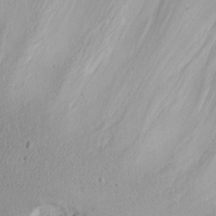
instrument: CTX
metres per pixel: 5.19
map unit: Nhu
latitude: -4.5762
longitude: -82.7246
